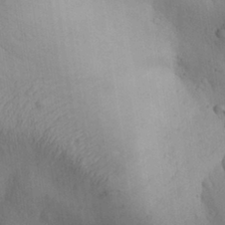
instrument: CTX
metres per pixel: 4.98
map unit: Aa
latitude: 30.4790
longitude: -145.0458
